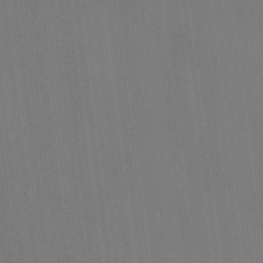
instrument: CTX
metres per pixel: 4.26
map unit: HNhu
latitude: 13.2915
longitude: 11.9367
